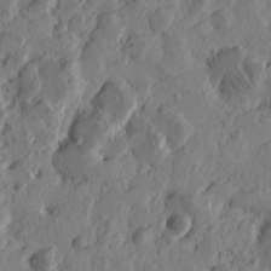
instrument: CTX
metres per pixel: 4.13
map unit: Htu
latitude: -2.6140
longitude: -178.6680
